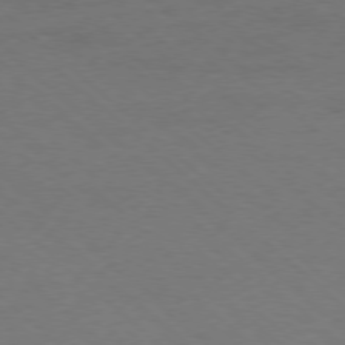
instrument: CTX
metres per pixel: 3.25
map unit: Ap
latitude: -78.2739
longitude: -86.1011
